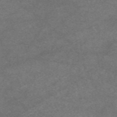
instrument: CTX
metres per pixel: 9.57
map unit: eAb
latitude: 47.8017
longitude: 125.2943
